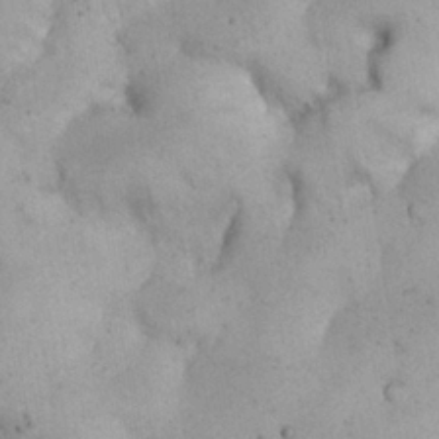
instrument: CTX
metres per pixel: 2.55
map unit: Nhu
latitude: 26.8758
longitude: -68.0822
